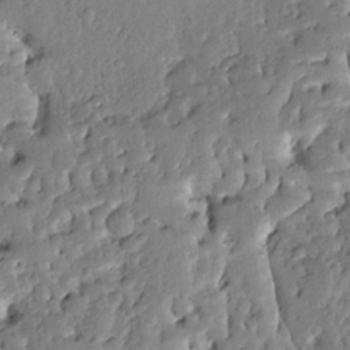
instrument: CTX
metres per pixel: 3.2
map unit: Ave
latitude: 12.8569
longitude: -135.7260
